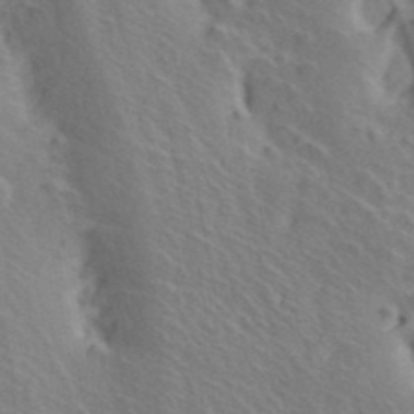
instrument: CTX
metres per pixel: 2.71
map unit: ANa
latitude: 41.4426
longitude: 51.0864
